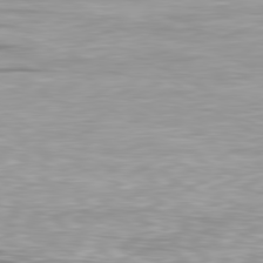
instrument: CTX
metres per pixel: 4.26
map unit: Ap
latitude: -80.9164
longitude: -59.8961
